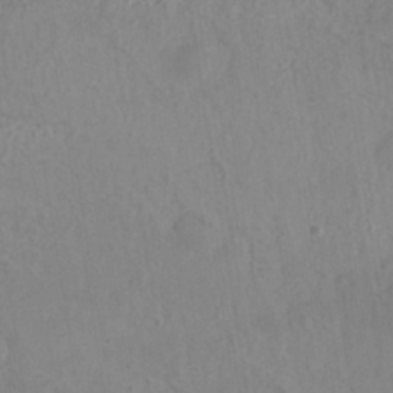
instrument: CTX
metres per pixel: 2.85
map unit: Nhe
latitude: -36.8974
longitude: -176.9513
